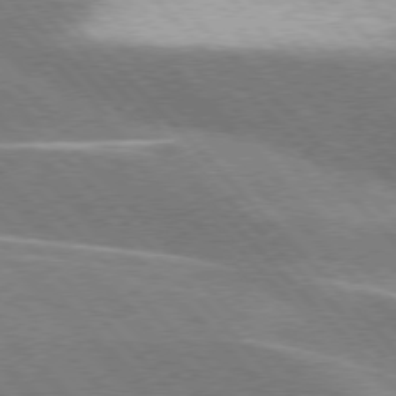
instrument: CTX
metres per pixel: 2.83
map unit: lApd
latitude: 76.3089
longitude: -64.1956
